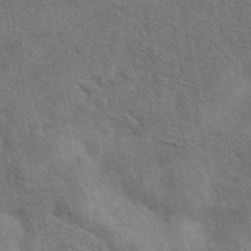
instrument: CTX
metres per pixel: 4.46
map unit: eAb
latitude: 41.4237
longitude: 103.6722
